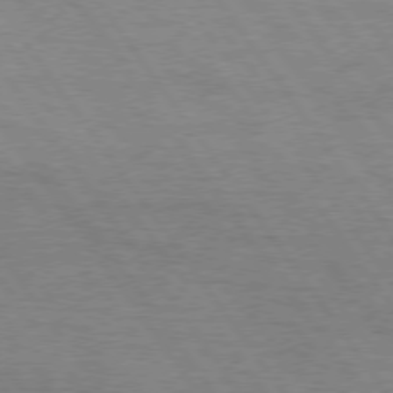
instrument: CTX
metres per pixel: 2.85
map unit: Hpe
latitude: 75.1214
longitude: -140.4034
